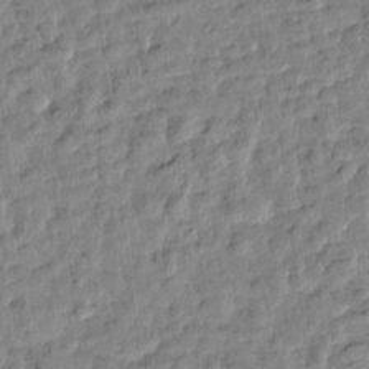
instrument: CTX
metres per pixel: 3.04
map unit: Htu
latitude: 1.6882
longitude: -179.5749
